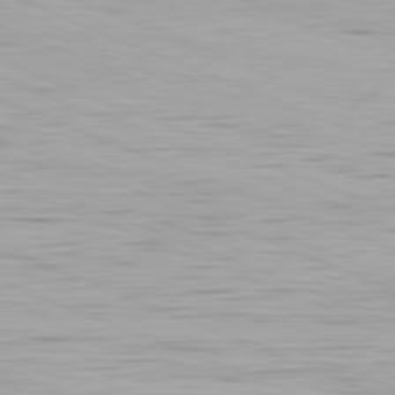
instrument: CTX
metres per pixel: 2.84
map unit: Ap
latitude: -82.2550
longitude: -76.7435
